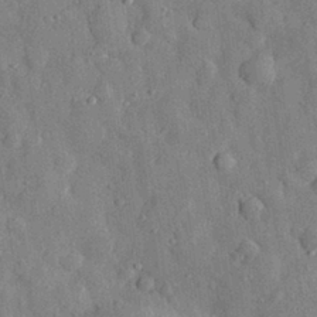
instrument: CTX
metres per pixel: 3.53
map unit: eHh
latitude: 29.4615
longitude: -77.1592
